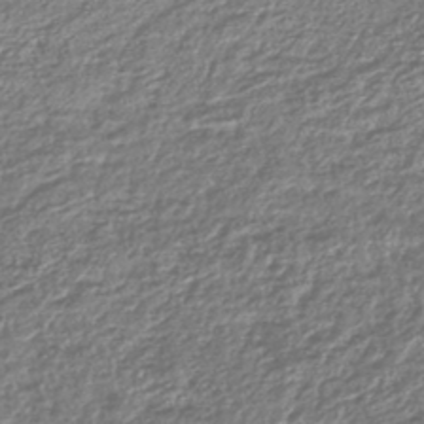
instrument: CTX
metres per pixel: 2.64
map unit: lHb
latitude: -43.7099
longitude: 68.7841
